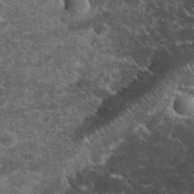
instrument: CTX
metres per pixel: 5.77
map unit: eHh
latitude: 33.8961
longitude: -65.8772
